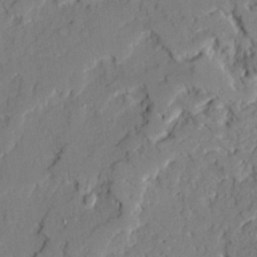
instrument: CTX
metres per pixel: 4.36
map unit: Ave
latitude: 22.0822
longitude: -129.1403
